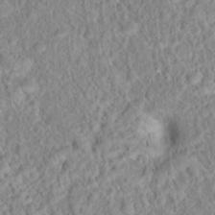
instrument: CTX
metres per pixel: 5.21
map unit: Hto
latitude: 16.4034
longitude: -41.2536
